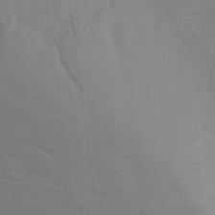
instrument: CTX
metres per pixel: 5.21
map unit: ANa
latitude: 39.7638
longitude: 22.2173
